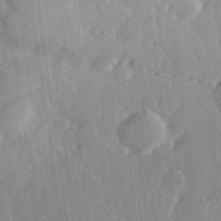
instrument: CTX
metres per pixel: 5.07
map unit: Hve
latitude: 28.1578
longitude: 147.4643
